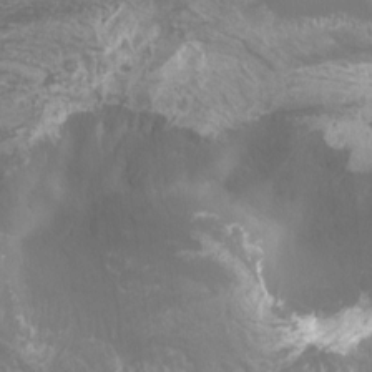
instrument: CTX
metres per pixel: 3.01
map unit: Nhu
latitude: -10.8219
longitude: -75.1781
